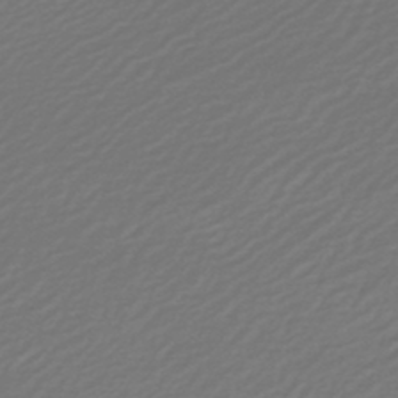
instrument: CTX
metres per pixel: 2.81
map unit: lHb
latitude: -46.8786
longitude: 59.5210
